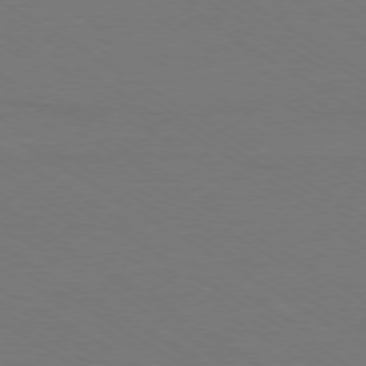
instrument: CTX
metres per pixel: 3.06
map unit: Ap
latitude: -79.2942
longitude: -84.3656
